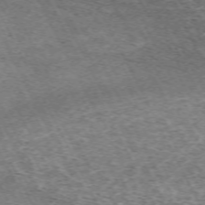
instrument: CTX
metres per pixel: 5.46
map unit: Hpe
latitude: -70.9353
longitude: 11.8989
